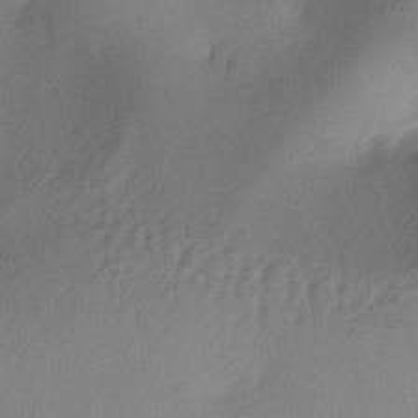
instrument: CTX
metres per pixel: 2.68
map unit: lAa
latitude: -4.4062
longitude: -123.6694
